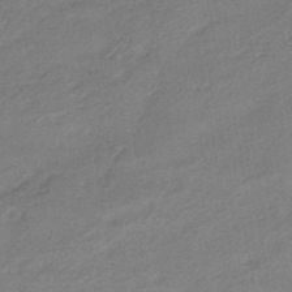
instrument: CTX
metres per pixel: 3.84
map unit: HNhu
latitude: -41.9556
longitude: 92.4062
